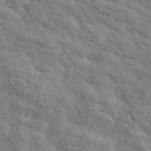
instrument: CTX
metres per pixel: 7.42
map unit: lHvf
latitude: 35.7449
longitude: -86.2900
